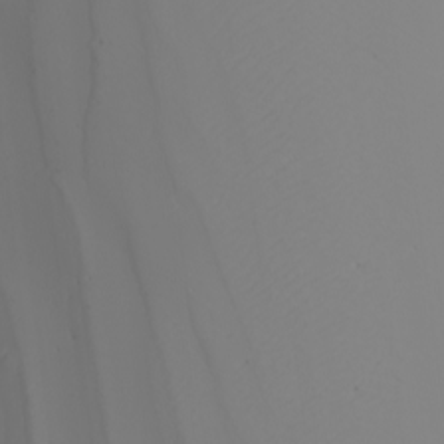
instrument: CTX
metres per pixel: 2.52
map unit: Nhu
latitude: -6.1605
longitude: -93.3670
